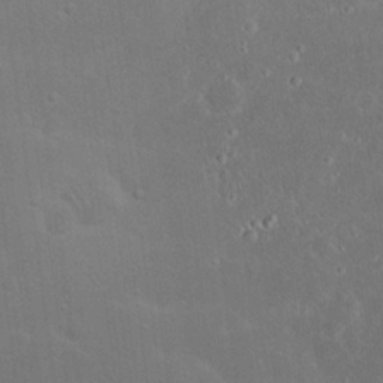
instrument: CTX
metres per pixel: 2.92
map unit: Nhu
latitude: 23.1403
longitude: -71.2726
